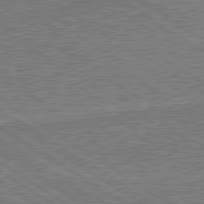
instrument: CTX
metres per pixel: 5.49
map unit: lApd
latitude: 79.7261
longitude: 169.5021
